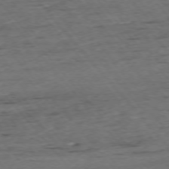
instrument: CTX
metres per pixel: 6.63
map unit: Ap
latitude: -75.8234
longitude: -90.1956
